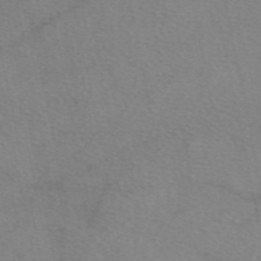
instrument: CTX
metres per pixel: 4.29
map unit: eAb
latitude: 49.0269
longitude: 111.2187
